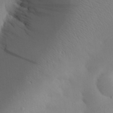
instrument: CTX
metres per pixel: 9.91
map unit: Aa
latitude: 27.0270
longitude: -147.9151
